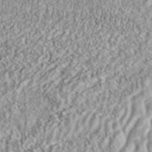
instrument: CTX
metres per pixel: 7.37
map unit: ANa
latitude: 42.9703
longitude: 35.6155
